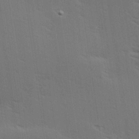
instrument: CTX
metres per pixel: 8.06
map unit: Hve
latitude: 26.9514
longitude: -94.2334
